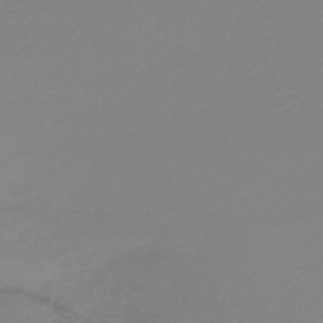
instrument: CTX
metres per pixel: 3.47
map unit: HNb
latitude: -44.6330
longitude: -42.3467
